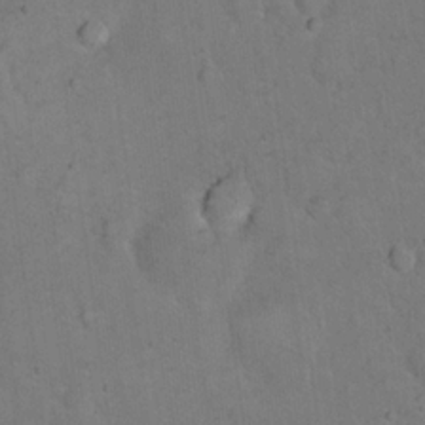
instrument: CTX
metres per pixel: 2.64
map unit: eHh
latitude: 19.7638
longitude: -61.9717
